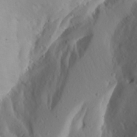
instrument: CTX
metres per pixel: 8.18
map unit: Aa
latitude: 26.8758
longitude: -146.8191
